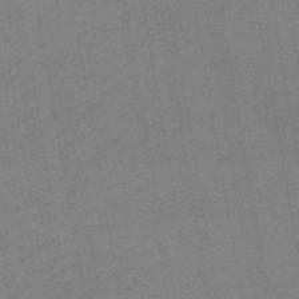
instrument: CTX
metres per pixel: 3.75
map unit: lHb
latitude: -44.9731
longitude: 67.6155
